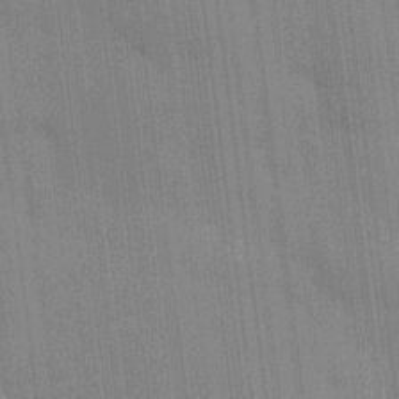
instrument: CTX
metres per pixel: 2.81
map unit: HNhu
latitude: 14.9136
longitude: 13.0109
